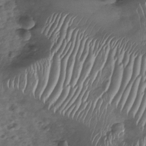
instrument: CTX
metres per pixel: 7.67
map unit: Nhu
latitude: -30.6518
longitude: -60.6490
